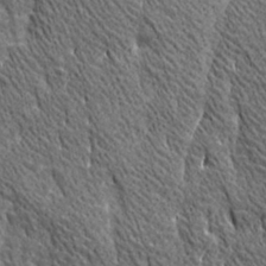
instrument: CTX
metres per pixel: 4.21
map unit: Ave
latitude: 20.8758
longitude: -135.0836
